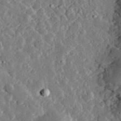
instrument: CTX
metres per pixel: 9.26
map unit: lHvf
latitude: 33.0836
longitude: -83.5938
